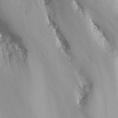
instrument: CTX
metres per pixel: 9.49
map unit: Nhu
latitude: -8.4251
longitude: -72.8569
